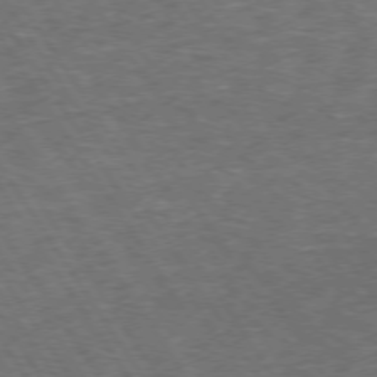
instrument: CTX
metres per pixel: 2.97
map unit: Hpe
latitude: 72.9514
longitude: -125.1025
